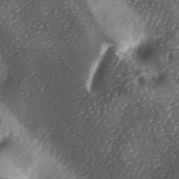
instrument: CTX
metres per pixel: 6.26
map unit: lAa
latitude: -5.2942
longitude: -126.8947
